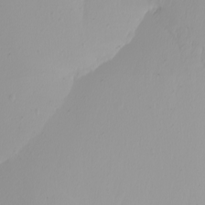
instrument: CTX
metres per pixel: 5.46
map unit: Nhu
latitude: -5.1242
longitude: -94.7058
